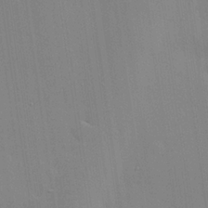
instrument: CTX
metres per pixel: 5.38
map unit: Hve
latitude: 25.8961
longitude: -90.6302
